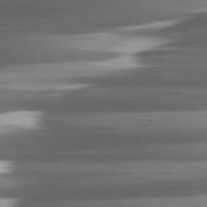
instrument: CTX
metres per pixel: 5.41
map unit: lApd
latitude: 81.9150
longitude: -140.7435
